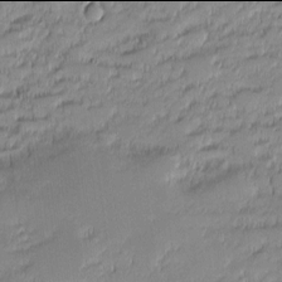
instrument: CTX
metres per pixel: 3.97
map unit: eHh
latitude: -2.0094
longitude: -82.9135
